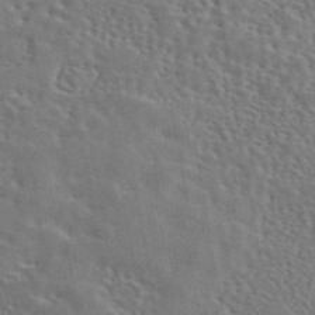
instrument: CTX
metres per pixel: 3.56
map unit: eAb
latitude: 43.6883
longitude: 113.2376
